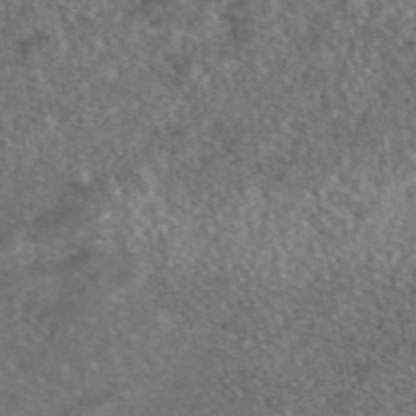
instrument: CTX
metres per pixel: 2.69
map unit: eAb
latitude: 46.6113
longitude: 106.9164
